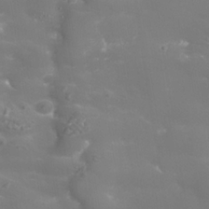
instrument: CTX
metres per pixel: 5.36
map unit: Nhe
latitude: -36.4440
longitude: -90.9325
